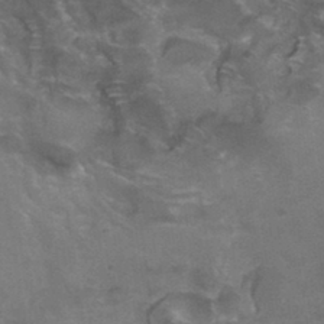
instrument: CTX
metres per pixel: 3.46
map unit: Hto
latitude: 33.1214
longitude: -43.6505
